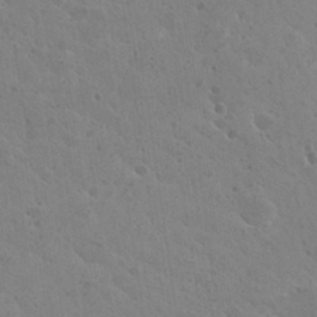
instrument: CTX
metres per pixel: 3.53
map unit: Hto
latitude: 27.7072
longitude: -35.2159
